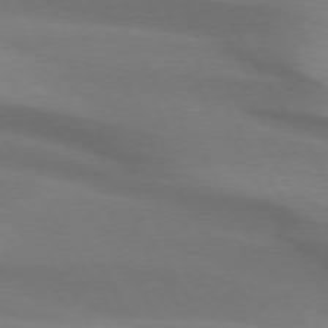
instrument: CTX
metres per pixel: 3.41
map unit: lApd
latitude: 74.3089
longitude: -65.9906
